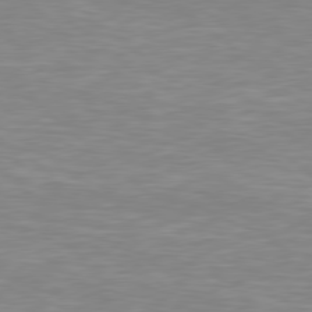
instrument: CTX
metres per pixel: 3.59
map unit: Hpe
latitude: 78.7247
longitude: -125.3292
